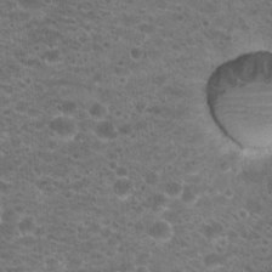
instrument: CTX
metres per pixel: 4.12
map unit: Hto
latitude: 19.7638
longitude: -37.4049
